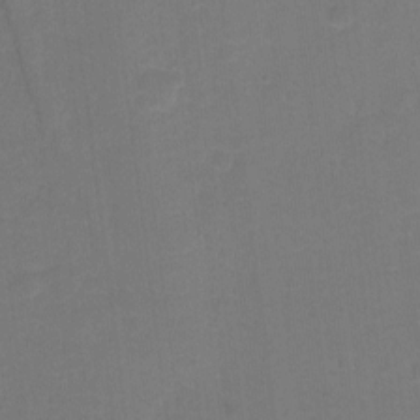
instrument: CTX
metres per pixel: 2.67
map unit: Hto
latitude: -1.1054
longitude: -34.4223
